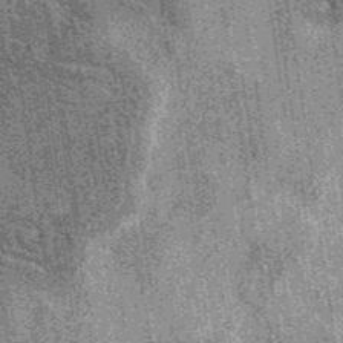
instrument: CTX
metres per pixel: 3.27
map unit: eAb
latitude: 37.3292
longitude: 107.7100
